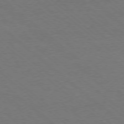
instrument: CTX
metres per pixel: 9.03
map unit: Ap
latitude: -78.5195
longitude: -85.5371
